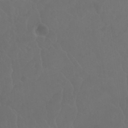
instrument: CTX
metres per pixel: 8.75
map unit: Nhu
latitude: 24.4790
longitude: -62.4601
